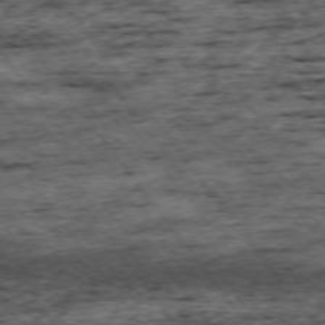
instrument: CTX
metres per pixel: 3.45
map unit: Ap
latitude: -74.7841
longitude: -87.4993
